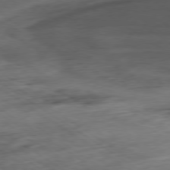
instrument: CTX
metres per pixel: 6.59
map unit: Hpe
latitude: -79.0297
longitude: -16.4790
